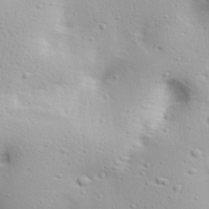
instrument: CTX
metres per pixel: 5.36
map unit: Ave
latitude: 18.8947
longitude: -137.9528
